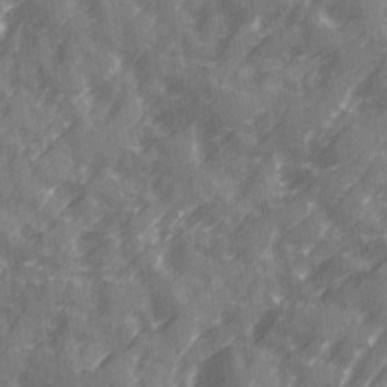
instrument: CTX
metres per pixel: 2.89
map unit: Ave
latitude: 19.6882
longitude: -131.5749
